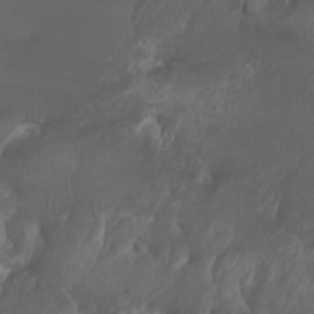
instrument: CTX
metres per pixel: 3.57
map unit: Htu
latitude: -5.3509
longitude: -73.4994
